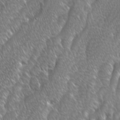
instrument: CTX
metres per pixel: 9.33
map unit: Ave
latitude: 9.2159
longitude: -105.9528
